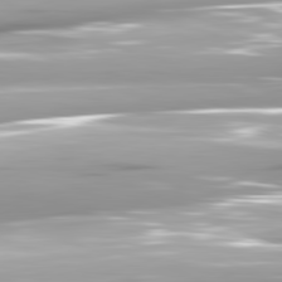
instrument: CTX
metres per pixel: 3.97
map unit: lApd
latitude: 81.6316
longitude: -147.7261
